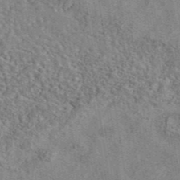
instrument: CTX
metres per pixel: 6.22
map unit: eAb
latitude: 42.3656
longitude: 110.8219
